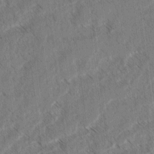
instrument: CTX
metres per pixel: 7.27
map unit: lAvf
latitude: 4.3278
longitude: -105.5938
